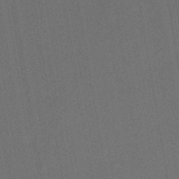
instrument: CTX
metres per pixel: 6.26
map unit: lHb
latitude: -43.7477
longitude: 60.9542
